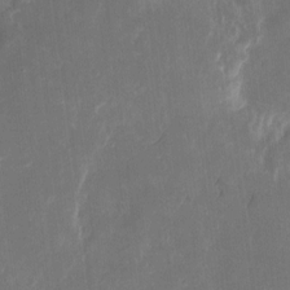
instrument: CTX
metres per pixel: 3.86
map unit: eHh
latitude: 8.7246
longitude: -71.1025
